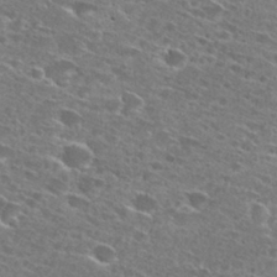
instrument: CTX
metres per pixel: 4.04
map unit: Hto
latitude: 27.8017
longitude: -46.3468
